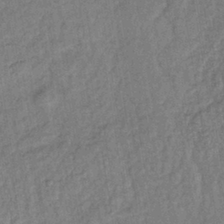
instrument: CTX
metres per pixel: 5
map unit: lHb
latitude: -38.3873
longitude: 62.3306
